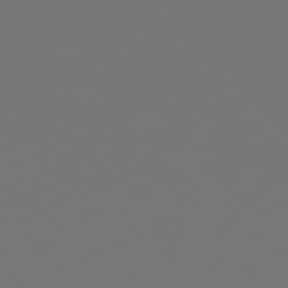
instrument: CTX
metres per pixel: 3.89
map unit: Hpe
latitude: 78.4790
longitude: -174.8380
